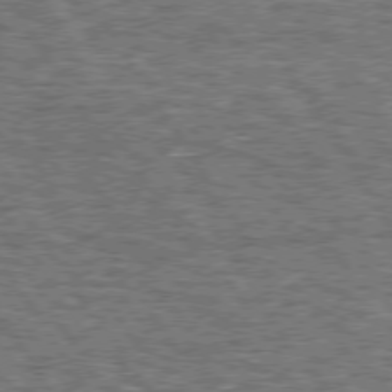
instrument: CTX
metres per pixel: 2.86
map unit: Hpe
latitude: 75.2726
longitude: -155.0836
